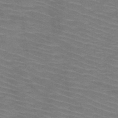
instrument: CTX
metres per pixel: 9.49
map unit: HNb
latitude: -47.8989
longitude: -45.4993
